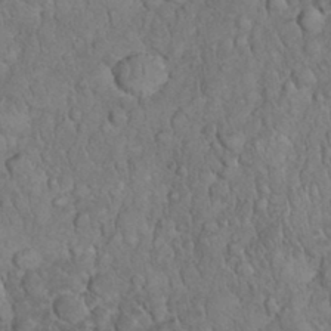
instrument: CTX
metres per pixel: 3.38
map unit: eHh
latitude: 33.3671
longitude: -64.5924
